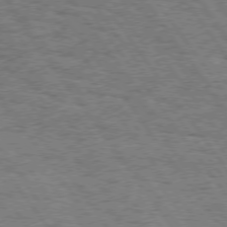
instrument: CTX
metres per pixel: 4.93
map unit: Hpe
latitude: 74.6302
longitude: -139.0836
